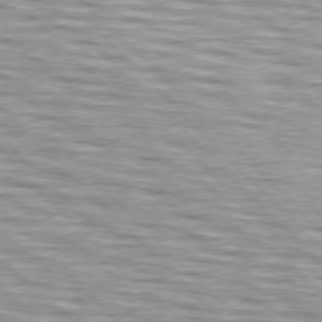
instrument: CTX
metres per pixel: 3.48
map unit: lApd
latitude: 76.8002
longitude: -58.5357
